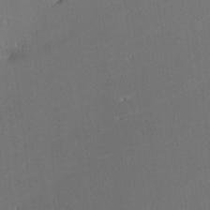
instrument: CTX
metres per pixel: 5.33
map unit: Nhe
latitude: -26.5762
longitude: -110.1578
